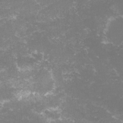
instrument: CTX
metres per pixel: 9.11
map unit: lHvf
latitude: -15.3510
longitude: -100.6302
